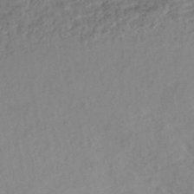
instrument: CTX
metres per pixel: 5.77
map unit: Nhe
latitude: -47.9556
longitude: -173.2348
